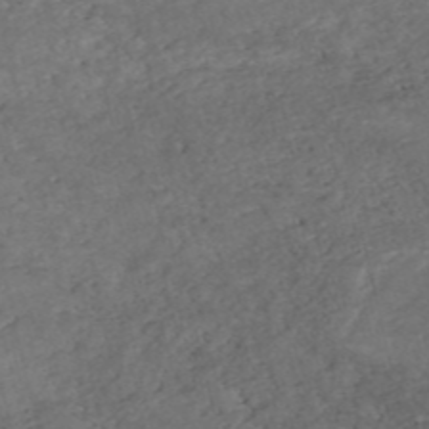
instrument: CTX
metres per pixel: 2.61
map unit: eHh
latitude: -54.4440
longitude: -90.3467
